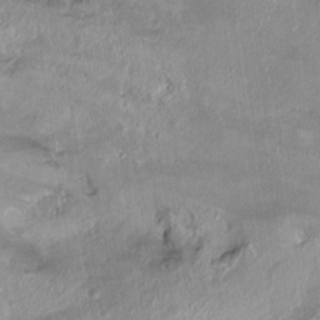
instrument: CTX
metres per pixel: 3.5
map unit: Ht
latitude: -15.7289
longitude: -41.7071
